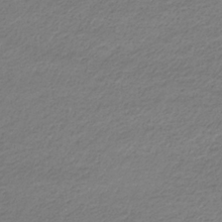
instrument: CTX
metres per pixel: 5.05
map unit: eHb
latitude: -33.2376
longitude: 70.2362
